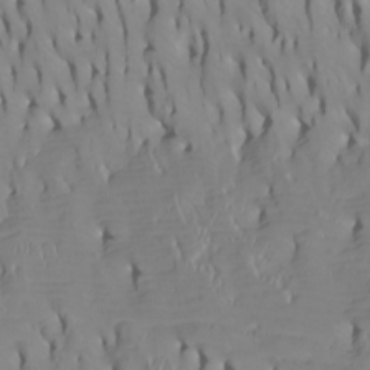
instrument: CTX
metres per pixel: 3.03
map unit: Htu
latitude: -6.7841
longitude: -69.6505
